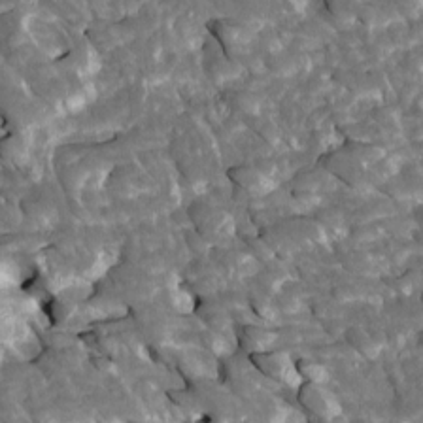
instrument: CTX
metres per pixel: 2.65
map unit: Htu
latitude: 1.1781
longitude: 142.7274
